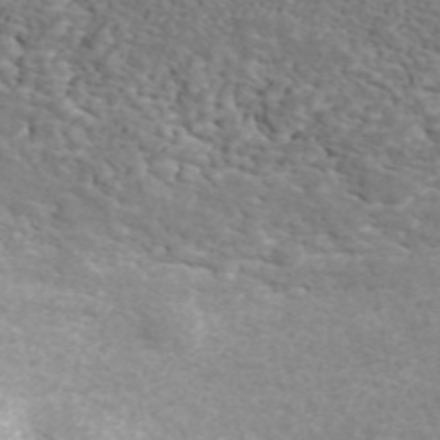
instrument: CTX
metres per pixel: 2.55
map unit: ANa
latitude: 44.5734
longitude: 23.4644
